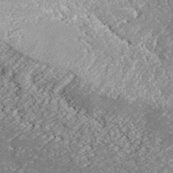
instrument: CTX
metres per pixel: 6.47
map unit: ANa
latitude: 39.9906
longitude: 30.2739
